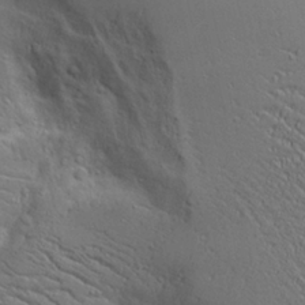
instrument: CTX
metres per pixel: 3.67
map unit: Aa
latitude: 17.2348
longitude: -125.3670
